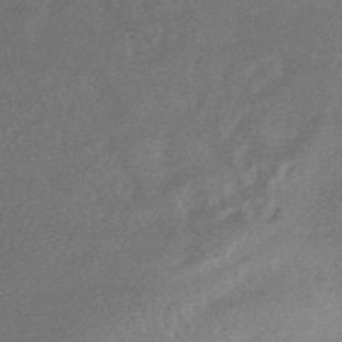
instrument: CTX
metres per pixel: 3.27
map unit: HNhu
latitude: -44.9731
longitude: 92.8030
